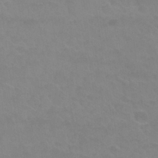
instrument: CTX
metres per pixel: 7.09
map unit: Nhu
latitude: 27.2537
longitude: -54.4601
